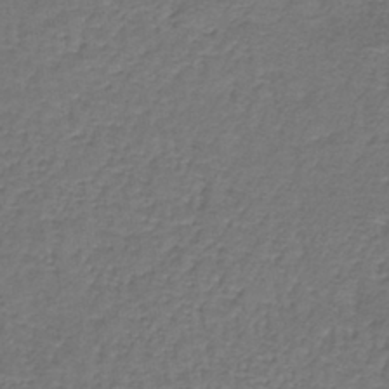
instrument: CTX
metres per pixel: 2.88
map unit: lHb
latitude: -39.5399
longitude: 60.9731
